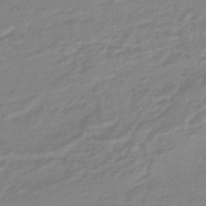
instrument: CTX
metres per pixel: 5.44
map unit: HNhu
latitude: -44.7463
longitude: 90.1606
